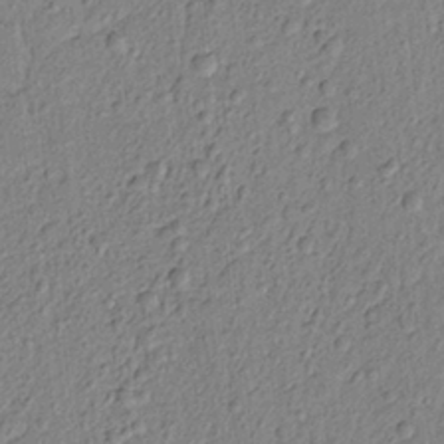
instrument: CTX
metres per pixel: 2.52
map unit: lAvf
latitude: 6.2334
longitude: 165.7289
